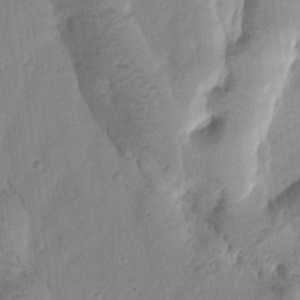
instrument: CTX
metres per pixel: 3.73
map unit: Htu
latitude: -0.6519
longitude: 172.0283
